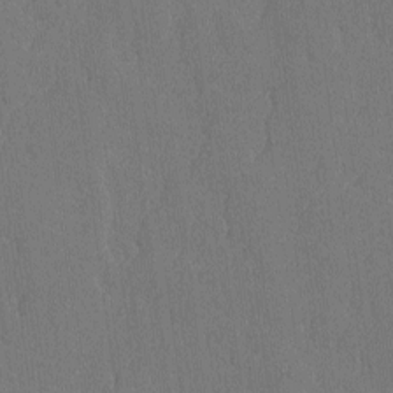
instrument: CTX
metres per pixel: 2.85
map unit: lAvf
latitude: -8.9164
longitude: -113.6316
